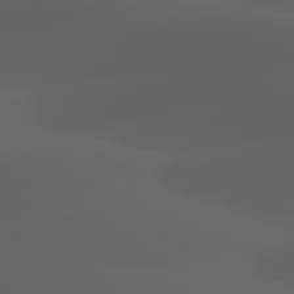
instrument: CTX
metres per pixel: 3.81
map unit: lApd
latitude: 80.1389
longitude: -92.6679
